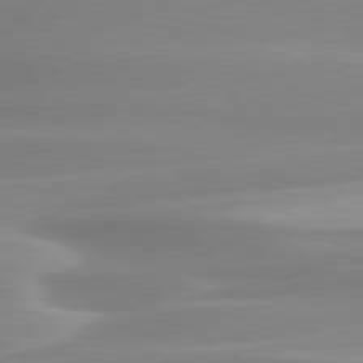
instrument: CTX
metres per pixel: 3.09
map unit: lApd
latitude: 79.6505
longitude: -115.5560
